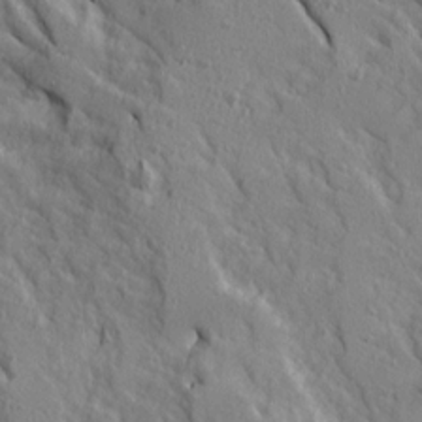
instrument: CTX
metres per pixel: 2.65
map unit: Ave
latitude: 14.8002
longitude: -130.5357
